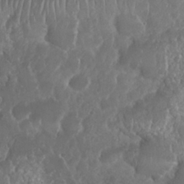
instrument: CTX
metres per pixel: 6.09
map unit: Nhu
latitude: 25.2914
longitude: -60.7813
